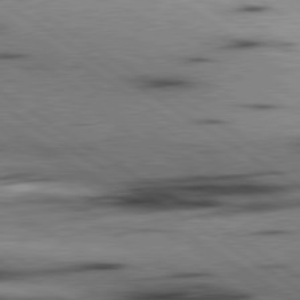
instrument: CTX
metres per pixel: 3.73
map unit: lApd
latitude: 80.3656
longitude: 159.5399
